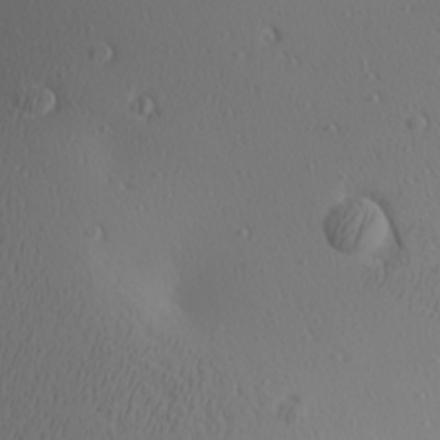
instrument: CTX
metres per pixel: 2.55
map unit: Aa
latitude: 25.9906
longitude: -144.4790
